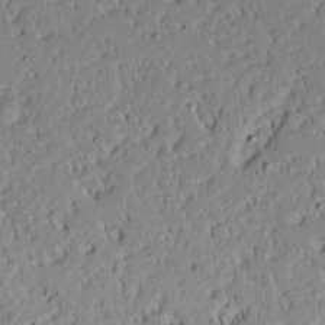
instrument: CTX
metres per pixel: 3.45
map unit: Aa
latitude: 14.1389
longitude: -140.2711
